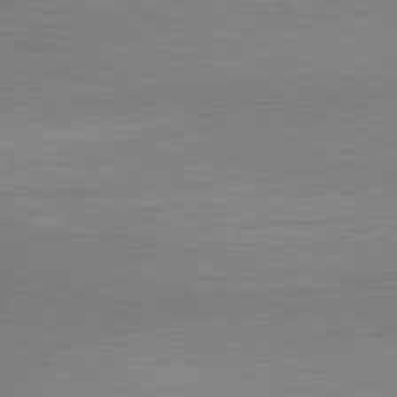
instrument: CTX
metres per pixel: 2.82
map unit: lApd
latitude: 80.8002
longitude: 164.1228
